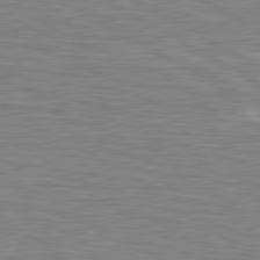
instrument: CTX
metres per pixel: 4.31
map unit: lApd
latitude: 80.7246
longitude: 174.1605
